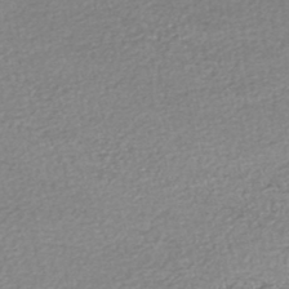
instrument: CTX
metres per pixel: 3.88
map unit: HNhu
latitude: -47.4265
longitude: 102.8030
